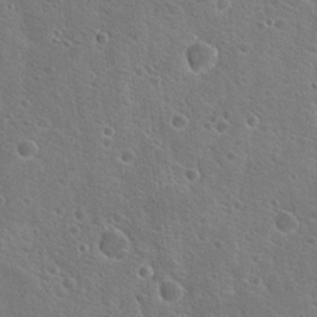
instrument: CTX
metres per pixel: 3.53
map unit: Hto
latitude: 19.3481
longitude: -33.8394
